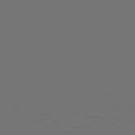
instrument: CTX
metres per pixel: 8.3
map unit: Hpe
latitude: 76.8380
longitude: -135.6505
